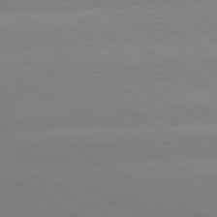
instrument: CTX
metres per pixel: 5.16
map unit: lApd
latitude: 80.3467
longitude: -147.3860
